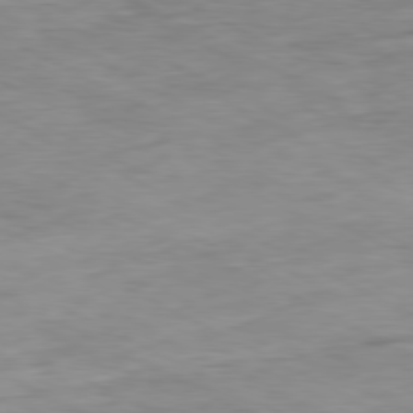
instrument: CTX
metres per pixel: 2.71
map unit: Ap
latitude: -80.3495
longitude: -75.9906
